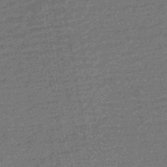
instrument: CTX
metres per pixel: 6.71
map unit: HNhu
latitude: -43.9745
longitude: 99.4265
